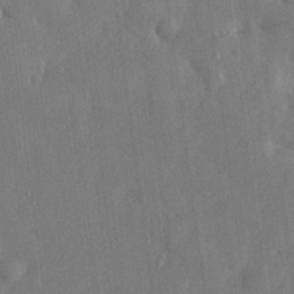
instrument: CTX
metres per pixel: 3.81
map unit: lHvf
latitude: 23.7638
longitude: 143.2376
